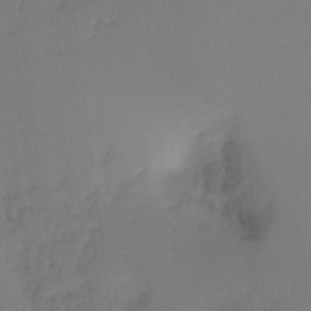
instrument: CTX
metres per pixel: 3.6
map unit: Hto
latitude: -8.1228
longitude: -50.3278
